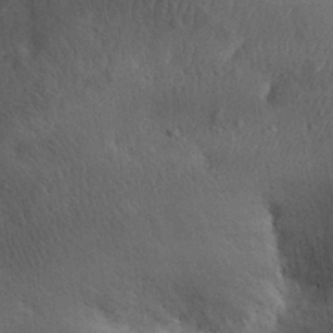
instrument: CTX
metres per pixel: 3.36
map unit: eHh
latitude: 30.4412
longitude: -68.6869
